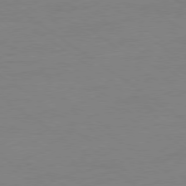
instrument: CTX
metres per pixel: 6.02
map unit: Ap
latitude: -79.3320
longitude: -97.9339
